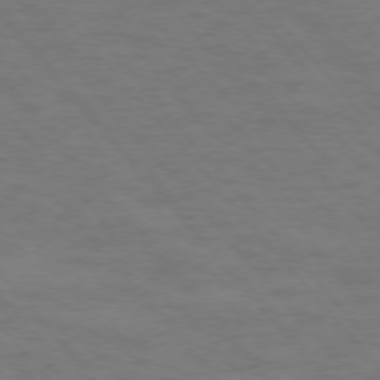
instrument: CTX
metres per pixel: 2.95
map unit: Ap
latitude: -76.3117
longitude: -61.8205
